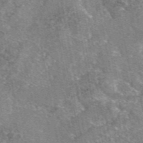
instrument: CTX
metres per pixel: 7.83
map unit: eAb
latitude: 46.6491
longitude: 103.3699
